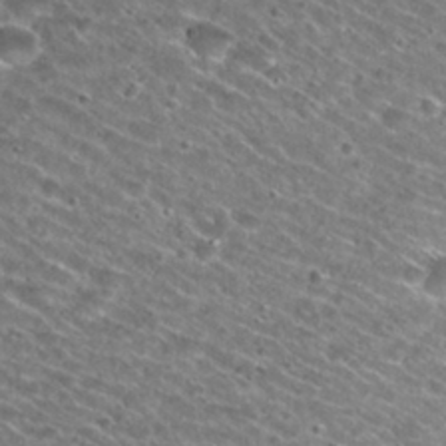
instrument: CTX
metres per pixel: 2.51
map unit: Nhu
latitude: 29.3670
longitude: -49.6127
